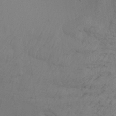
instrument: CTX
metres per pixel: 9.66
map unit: Aa
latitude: 26.8758
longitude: -130.1956
